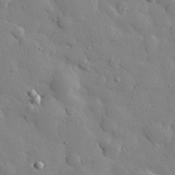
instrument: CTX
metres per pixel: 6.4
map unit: eHh
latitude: 28.1955
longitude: -78.2145
